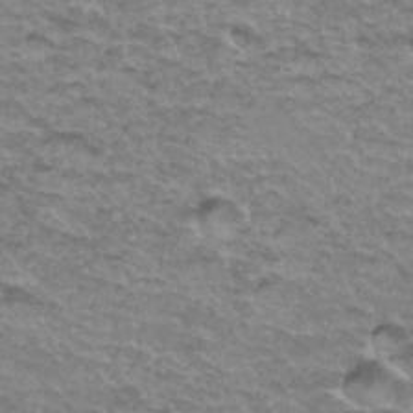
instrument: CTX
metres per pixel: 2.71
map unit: Hto
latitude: 36.4034
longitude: -42.8002
